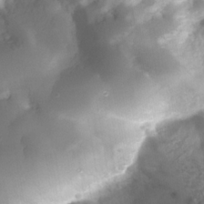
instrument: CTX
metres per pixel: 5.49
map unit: Nhe
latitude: -35.0486
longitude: -144.7435
